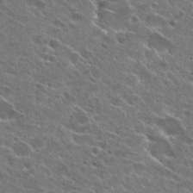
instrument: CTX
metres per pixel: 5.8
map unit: Hto
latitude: 26.4790
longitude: -44.5923
